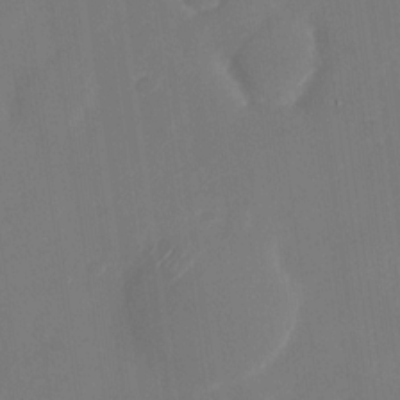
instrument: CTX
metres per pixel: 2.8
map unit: Nhu
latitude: -28.4440
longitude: -65.9339
